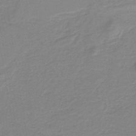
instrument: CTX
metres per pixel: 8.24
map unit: lHb
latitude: -40.6329
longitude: 52.3684
